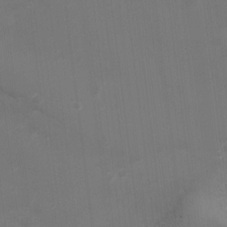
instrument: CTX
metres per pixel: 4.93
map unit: Ht
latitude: 1.1781
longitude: -20.1200
